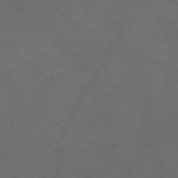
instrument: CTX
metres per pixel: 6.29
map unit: Nve
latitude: -58.4062
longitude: 59.5399
